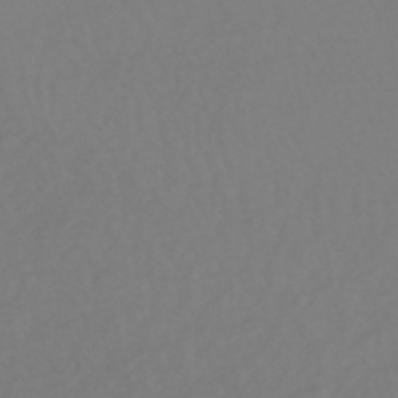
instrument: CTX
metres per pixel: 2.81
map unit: HNhu
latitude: -49.0865
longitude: 100.9730
